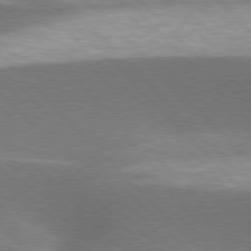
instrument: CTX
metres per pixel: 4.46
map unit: lApd
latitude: 77.2348
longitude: -50.7813
